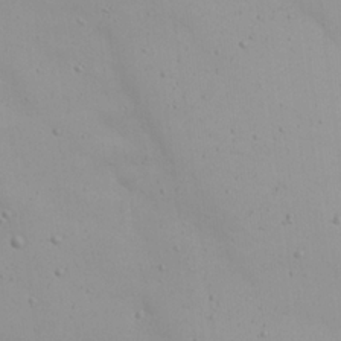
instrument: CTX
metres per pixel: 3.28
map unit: Nhu
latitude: 22.1767
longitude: -69.2915
